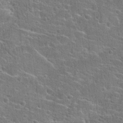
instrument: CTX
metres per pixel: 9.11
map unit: Hto
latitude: 23.0647
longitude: -44.6112
